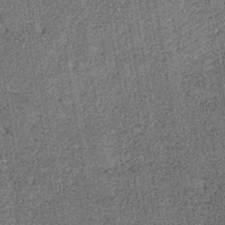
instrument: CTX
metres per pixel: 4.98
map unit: lHb
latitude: -38.8219
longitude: 64.5574
